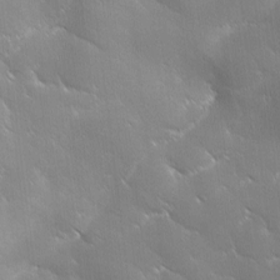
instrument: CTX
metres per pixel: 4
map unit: Ave
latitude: 1.8583
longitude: -113.7449
